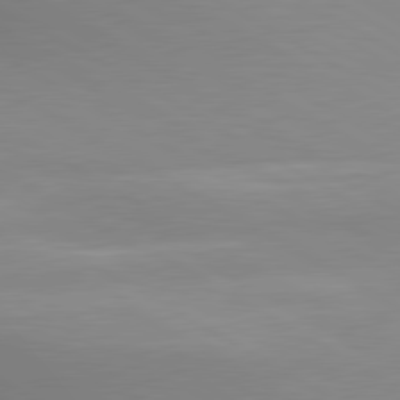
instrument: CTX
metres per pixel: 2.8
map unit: lApd
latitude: 80.3845
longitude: 135.8989
